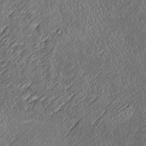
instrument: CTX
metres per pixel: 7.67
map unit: Htu
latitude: -7.6344
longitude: 156.8597
